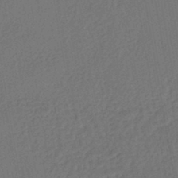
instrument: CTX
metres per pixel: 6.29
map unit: lHb
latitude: -43.7855
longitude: 68.1605
